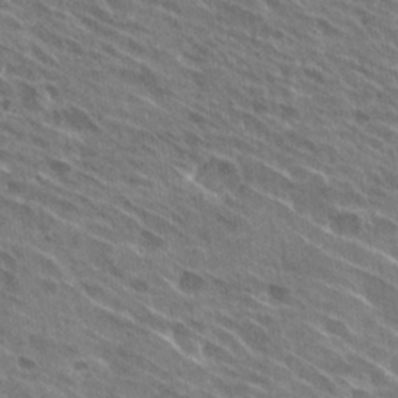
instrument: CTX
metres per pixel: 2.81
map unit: Hto
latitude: 28.8569
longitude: -44.7624
